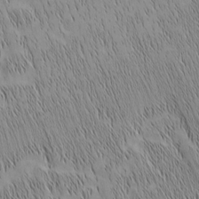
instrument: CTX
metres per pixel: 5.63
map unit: Nhu
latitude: -6.0850
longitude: -152.1389
